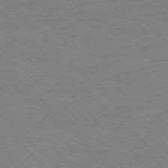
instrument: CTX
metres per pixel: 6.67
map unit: Ap
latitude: -77.9556
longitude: -85.5749
